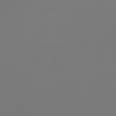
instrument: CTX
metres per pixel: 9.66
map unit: lHb
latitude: -47.4265
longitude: 62.8408
